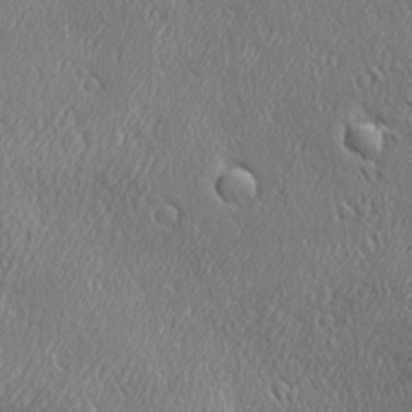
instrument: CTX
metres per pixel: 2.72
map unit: Ave
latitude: 21.9339
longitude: -136.4979
